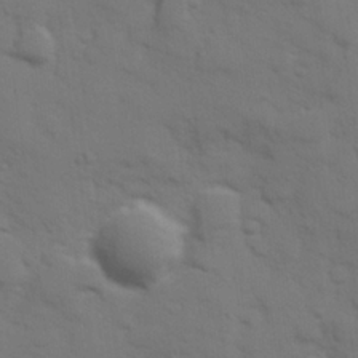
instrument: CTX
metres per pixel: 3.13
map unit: Hve
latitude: 25.4426
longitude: 148.0850
